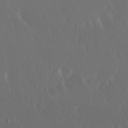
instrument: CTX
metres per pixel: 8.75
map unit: Nhu
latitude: 29.7260
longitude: -57.3859
